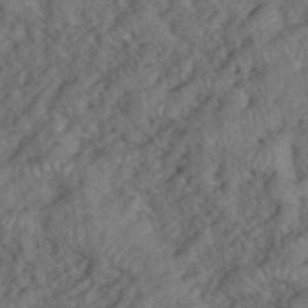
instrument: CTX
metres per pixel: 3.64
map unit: eHh
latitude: 39.2348
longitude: -55.8394
